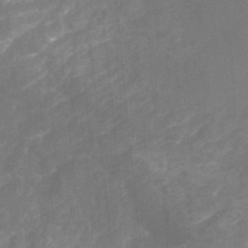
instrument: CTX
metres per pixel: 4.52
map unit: Nhu
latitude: -22.9164
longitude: -56.5356
